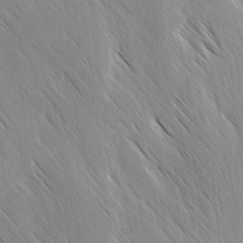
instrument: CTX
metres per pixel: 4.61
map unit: Ave
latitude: -0.9164
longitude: -112.8002
